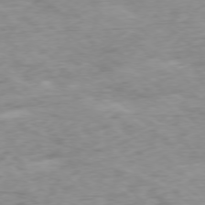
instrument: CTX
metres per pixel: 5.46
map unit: Ap
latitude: -77.5399
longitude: -79.3104
